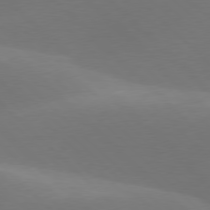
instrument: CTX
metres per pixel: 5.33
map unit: lApd
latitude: 77.5182
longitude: -51.3103
